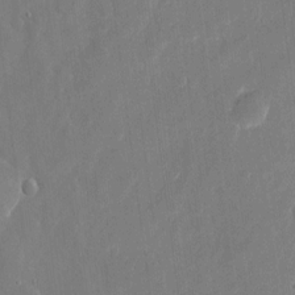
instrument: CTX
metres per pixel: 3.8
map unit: eHh
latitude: 10.1578
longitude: -70.8002
